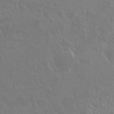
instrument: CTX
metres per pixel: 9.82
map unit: Hto
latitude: -7.7477
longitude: -46.4223
